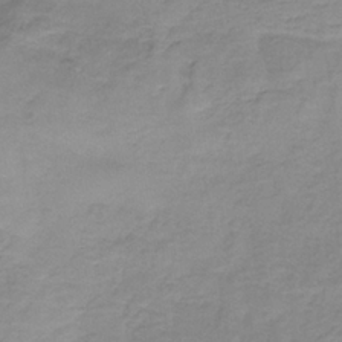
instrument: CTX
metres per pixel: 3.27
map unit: HNb
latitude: -33.8045
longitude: 60.1606
